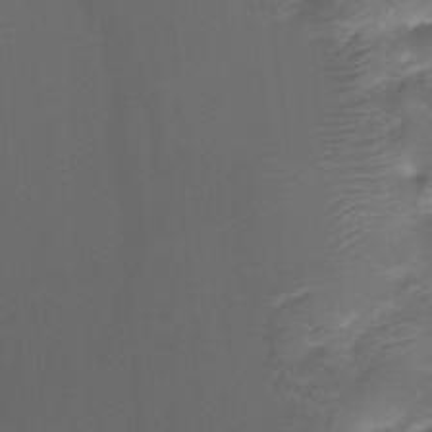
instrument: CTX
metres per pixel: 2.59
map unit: Nhu
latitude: -13.5966
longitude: -70.1389
